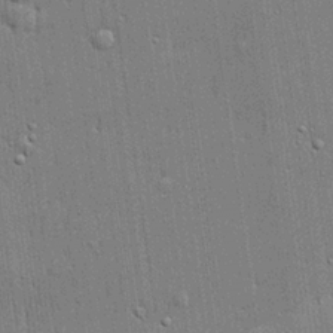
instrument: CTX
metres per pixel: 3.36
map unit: lHvf
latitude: 21.0459
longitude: 143.1053
